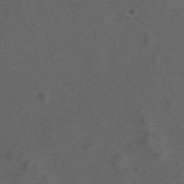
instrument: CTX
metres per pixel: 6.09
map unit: ANa
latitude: 44.1955
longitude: 27.1809
